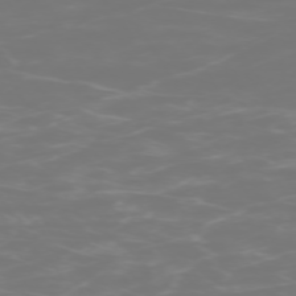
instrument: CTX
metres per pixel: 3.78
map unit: Hpe
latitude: -73.7666
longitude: 4.8975
